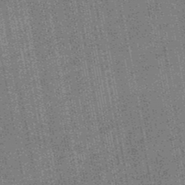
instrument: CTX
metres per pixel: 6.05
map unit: HNb
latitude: -48.8786
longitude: -38.6868
